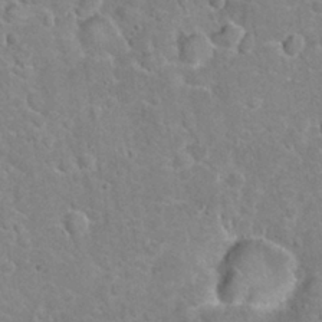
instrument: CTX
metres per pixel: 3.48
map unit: Hto
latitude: 20.8758
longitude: -47.8962
